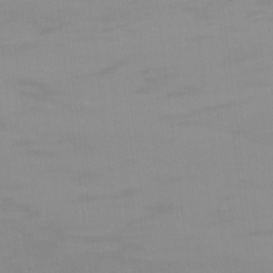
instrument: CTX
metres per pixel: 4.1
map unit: Nhu
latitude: -8.9731
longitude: -45.6694
